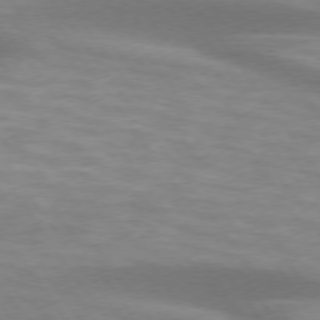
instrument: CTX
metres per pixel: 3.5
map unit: lApd
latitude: 74.4601
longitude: -49.7261
